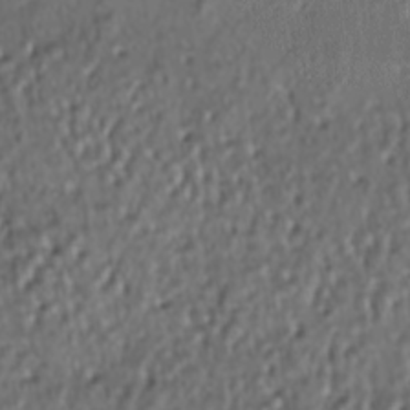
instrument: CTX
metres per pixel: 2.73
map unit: lAa
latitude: -5.8044
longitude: -124.9703
